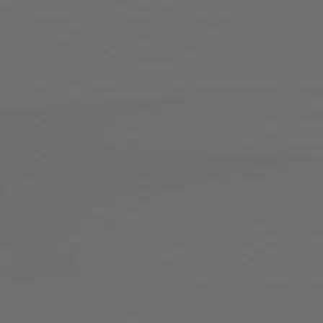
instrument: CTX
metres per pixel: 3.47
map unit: lApd
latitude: 79.2348
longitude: 176.2739
